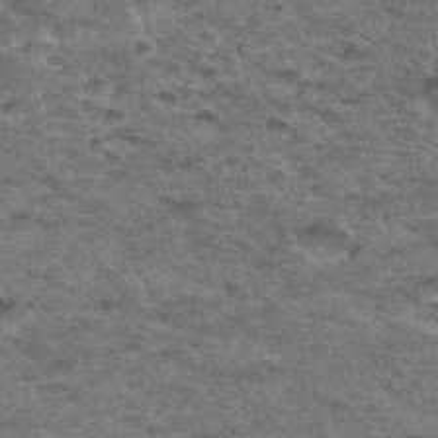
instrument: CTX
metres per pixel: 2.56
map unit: Hto
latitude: 33.1781
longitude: -48.4034
